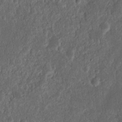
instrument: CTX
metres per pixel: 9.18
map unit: Nhu
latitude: 13.9717
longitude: -73.3671
